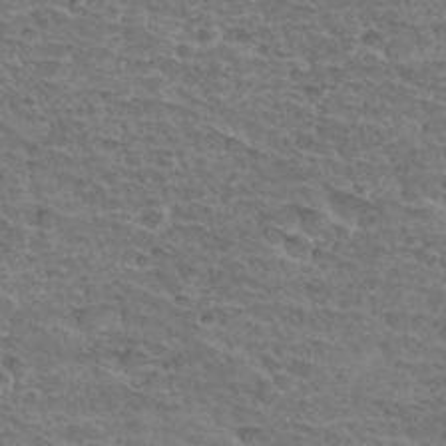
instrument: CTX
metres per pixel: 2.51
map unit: Hto
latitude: 34.0822
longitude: -44.2711
